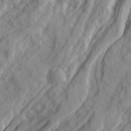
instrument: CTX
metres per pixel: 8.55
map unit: Ave
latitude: 22.6301
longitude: -132.2712
